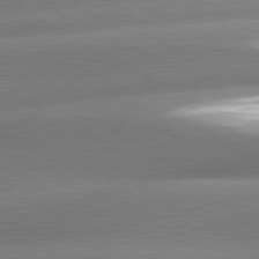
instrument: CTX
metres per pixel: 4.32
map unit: lApd
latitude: 80.8002
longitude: -158.3278
